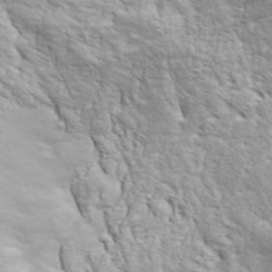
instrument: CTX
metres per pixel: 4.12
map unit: ANa
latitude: 40.1577
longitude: -90.5546
